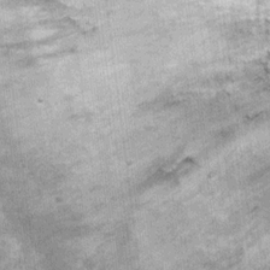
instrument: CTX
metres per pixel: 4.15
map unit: Ht
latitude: 10.0822
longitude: -38.1011
